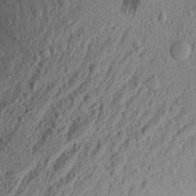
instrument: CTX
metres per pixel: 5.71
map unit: Aa
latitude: 21.9339
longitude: -143.3860
